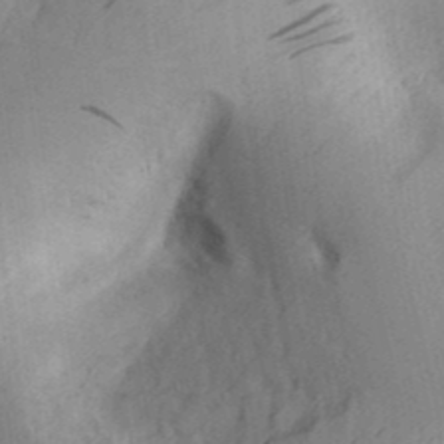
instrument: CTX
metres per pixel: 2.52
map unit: Aa
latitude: 30.3090
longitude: -142.1767
